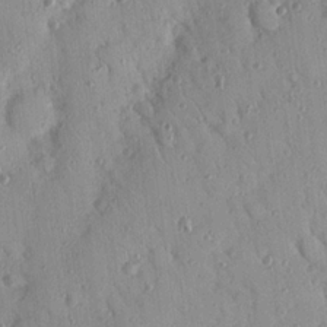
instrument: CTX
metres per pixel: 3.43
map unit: Nhu
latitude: 18.4034
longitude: -78.0255
